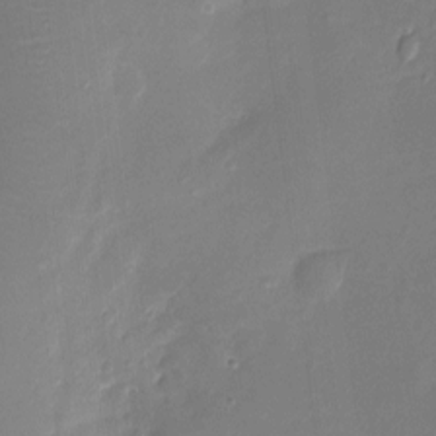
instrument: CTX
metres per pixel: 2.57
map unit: Ht
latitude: -6.3495
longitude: -25.7449
